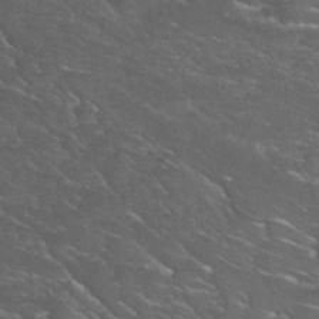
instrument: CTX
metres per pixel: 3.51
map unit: Nhu
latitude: 26.6869
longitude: -50.4979
